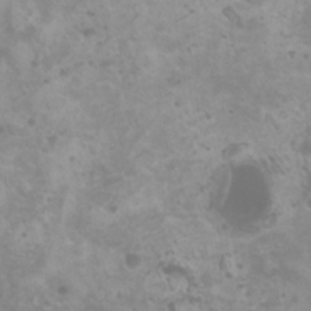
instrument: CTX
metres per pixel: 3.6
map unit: HNhu
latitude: 0.8758
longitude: 2.2739
